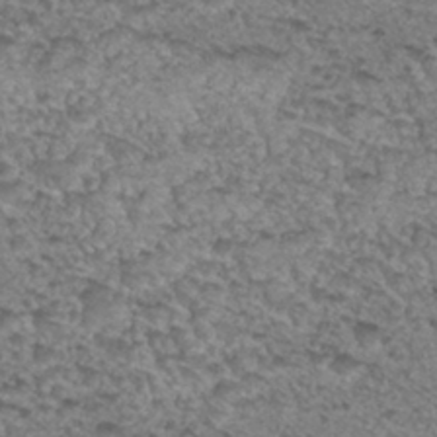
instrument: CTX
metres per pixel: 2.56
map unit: Hto
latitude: 30.4601
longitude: -48.4223
